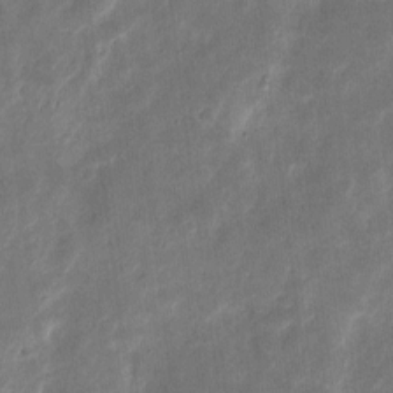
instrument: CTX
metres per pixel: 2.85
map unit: eHh
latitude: 8.5924
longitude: -71.9906
